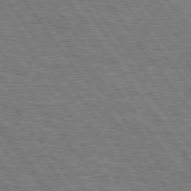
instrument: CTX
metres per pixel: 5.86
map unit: Hpe
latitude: 75.2726
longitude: -152.4223
